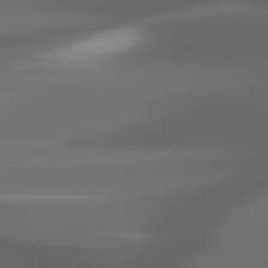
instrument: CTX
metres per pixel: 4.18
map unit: lApd
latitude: 80.2333
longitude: -140.3278
